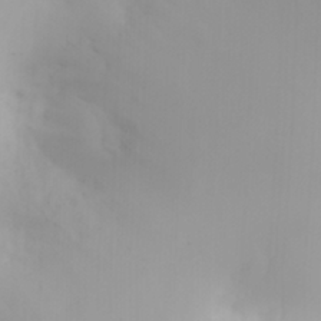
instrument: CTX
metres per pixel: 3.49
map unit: HNhu
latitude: 6.9325
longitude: 13.9178
